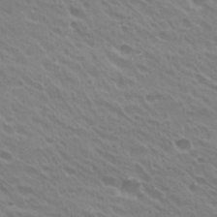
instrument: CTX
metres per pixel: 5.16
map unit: Hto
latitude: 27.1781
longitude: -35.2914
